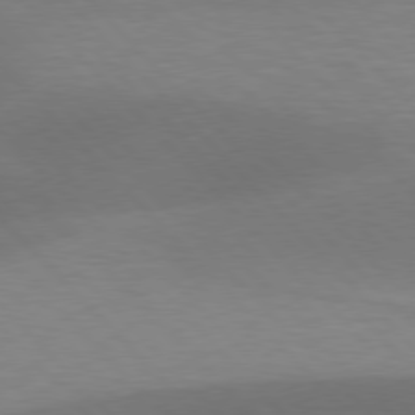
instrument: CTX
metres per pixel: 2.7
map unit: lApd
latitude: 77.1214
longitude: -59.2915
